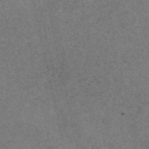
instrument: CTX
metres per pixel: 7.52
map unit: eAb
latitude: 47.5371
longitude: 104.6518
